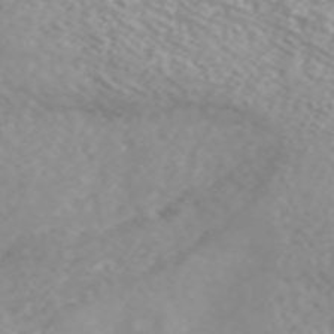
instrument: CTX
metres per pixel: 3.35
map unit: ANa
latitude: 43.1970
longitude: 28.3117
